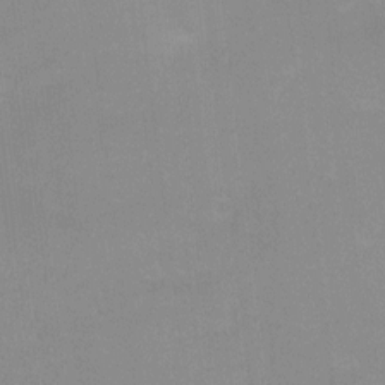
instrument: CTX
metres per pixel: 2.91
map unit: Ht
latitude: -1.1243
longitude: -20.3090
